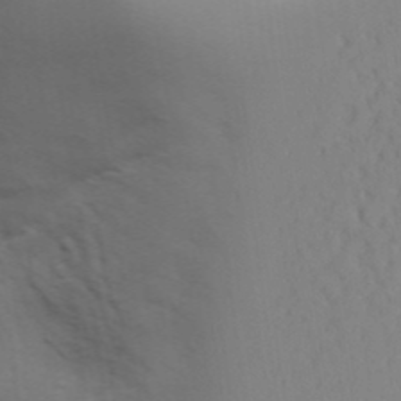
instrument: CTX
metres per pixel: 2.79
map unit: Aa
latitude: 31.3482
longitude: -141.2159
